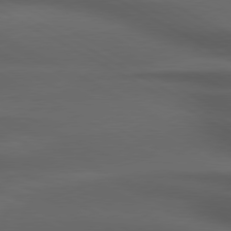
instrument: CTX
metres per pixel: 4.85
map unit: lApd
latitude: 79.2348
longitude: -119.0080
